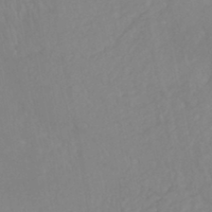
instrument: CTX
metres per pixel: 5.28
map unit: HNhu
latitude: -46.2172
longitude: 97.5966
